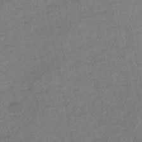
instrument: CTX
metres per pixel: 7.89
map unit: HNb
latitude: -46.3684
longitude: -35.8016
